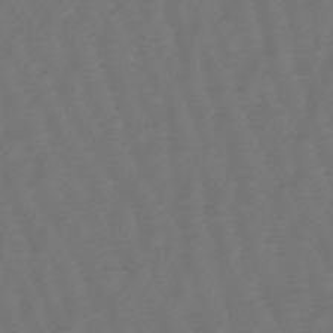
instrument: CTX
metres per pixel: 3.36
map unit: eHb
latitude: -47.5777
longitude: 81.8989
